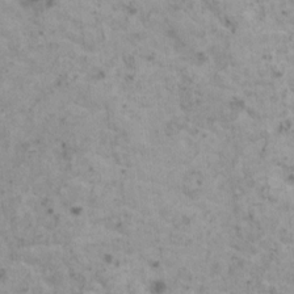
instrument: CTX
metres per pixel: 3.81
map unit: HNhu
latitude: 0.8380
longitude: 3.6721
